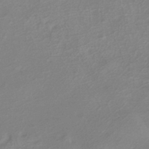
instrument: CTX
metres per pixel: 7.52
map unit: HNhu
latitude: -41.8800
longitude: 91.0109
